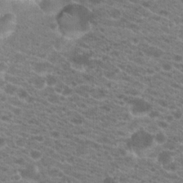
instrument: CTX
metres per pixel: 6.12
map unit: Hto
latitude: 20.7624
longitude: -39.0458
